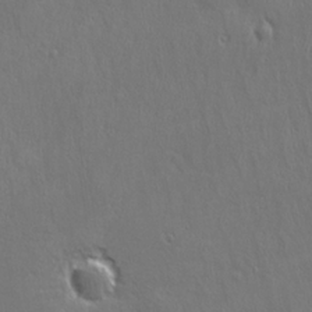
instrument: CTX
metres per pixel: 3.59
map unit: Ave
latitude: 22.7435
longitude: -136.1389
